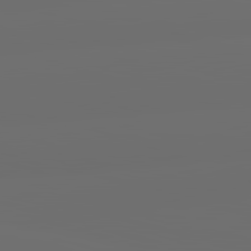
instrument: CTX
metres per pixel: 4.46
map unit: lApd
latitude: 83.6882
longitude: -130.4034
